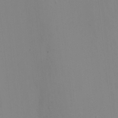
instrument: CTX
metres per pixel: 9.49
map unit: Nhu
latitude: -15.6344
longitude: -57.8394
